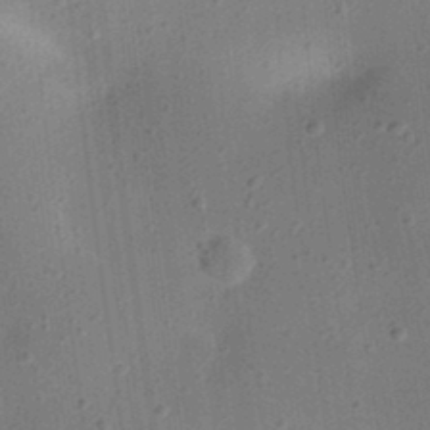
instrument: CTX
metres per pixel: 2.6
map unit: eHh
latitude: 24.6112
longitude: -70.9702
